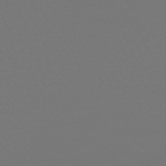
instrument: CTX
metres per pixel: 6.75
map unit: lHb
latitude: -47.5210
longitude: 64.5952
